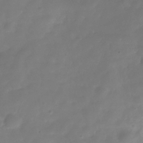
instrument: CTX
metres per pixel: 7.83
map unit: Hve
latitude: -30.7841
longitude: 92.1606
